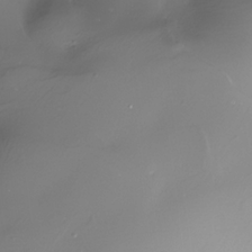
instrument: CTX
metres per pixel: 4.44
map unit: Nhe
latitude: -32.6708
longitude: -89.3293
